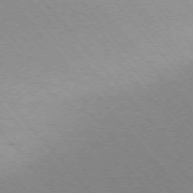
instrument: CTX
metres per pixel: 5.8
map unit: Ap
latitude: -75.6911
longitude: -63.5560
